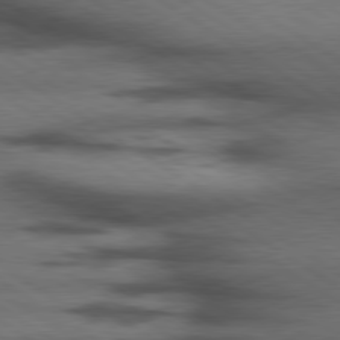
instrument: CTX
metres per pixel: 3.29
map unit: lApd
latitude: 79.6883
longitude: 168.1605
